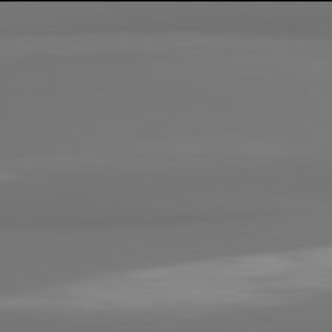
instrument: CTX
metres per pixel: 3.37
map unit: lApd
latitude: 81.9906
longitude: 175.9556
